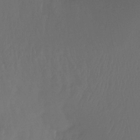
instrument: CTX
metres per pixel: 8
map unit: Ht
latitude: -14.8219
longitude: -49.5182
